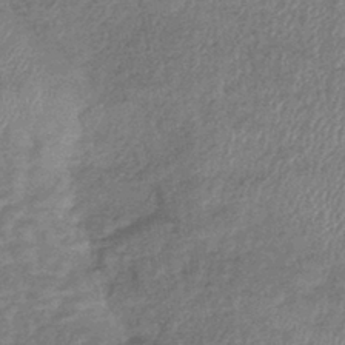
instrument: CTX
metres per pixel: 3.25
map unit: lHb
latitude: -41.5021
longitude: 80.8975
